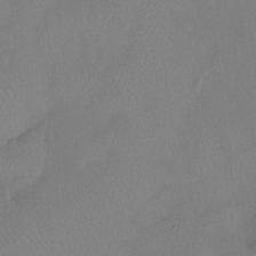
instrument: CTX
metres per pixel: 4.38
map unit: Htu
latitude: -13.4077
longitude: -45.5749
